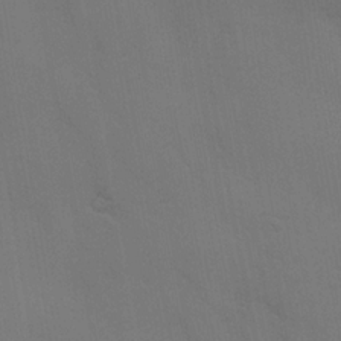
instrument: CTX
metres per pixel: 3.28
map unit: Ave
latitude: -0.5952
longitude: -112.3278
